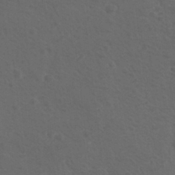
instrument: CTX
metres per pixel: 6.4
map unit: lAvf
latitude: -10.0094
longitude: -120.9325
